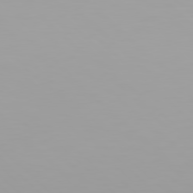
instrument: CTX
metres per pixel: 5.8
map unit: Hpe
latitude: 77.6316
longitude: -140.2711
